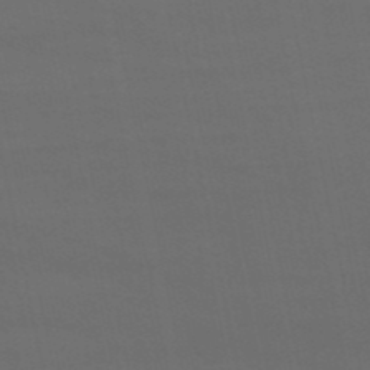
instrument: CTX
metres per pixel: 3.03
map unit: eHb
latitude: -50.6140
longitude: 70.4440
